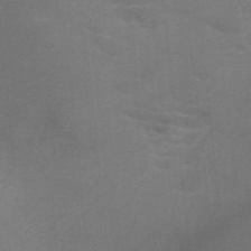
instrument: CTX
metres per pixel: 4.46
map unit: HNb
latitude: -46.3306
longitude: -45.9528
